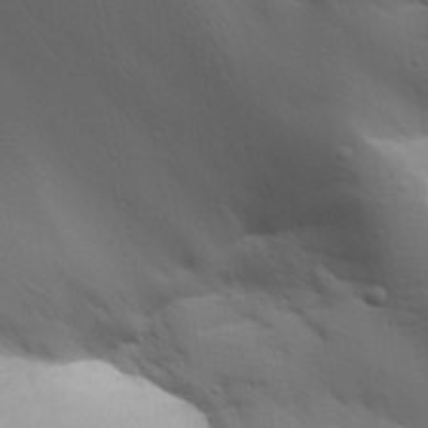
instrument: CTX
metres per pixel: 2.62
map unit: Aa
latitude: 29.1214
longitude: -134.6490
